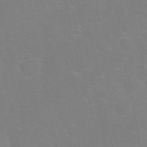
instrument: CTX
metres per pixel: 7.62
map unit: Nhu
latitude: 27.3860
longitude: -61.9339
